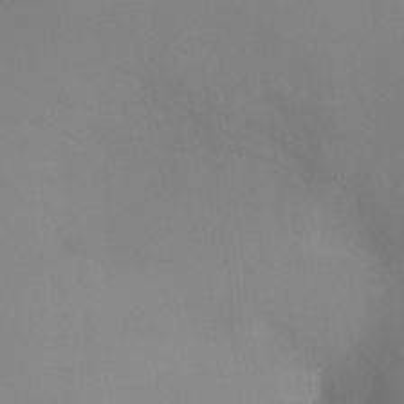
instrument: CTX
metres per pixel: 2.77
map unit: Ht
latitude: -5.3887
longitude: -27.0270
